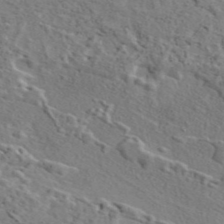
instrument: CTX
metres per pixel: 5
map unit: eAb
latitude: 43.5371
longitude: 114.2361
